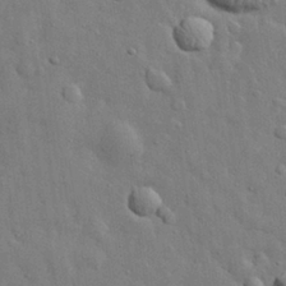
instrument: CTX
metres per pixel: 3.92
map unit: eHh
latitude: 29.8394
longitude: -75.7639
